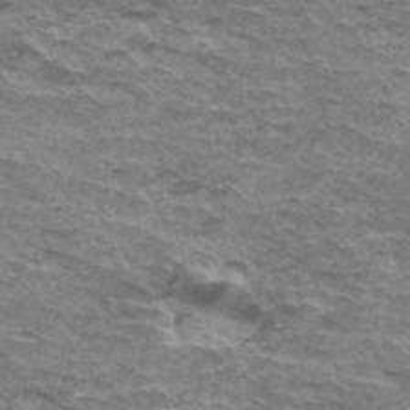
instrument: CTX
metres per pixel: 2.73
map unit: Hto
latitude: 36.4790
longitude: -43.0081
